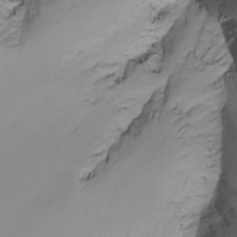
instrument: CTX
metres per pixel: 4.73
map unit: Nhu
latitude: -5.4643
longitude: -94.0822
